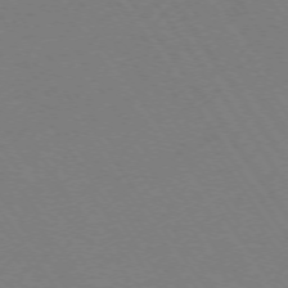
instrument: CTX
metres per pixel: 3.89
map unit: Ap
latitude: -73.9745
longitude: -70.4979
